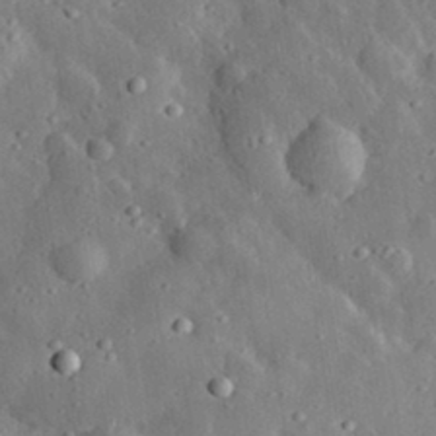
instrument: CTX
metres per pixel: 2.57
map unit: lHvf
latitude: 33.3104
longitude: -82.3656
